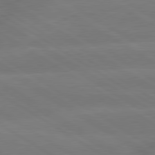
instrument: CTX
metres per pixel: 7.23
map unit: lApd
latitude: 79.8017
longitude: -143.4427
